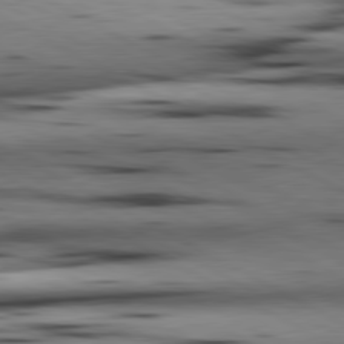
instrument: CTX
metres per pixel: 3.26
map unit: lApd
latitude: 80.6868
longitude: 157.1053
